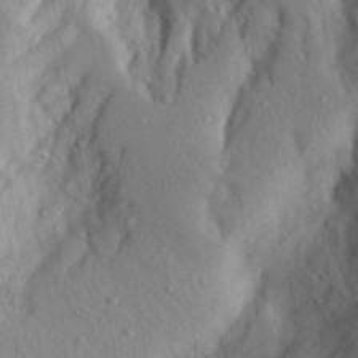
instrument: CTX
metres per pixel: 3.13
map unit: Aa
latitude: 28.4412
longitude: -146.6491
